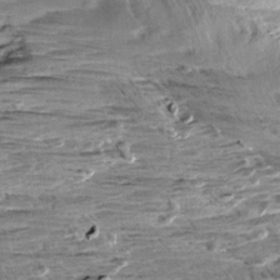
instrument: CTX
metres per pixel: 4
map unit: Aa
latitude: 9.8961
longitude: -141.1970
